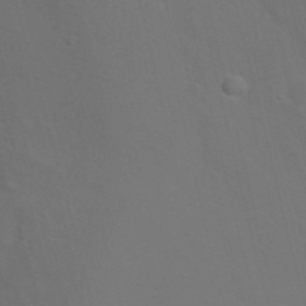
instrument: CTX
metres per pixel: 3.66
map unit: Nhu
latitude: 19.1970
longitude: -73.4238
